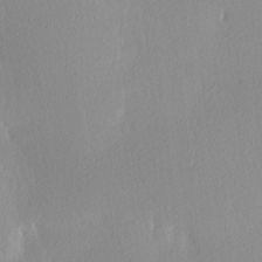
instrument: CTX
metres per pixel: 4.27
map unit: Ave
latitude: 3.6316
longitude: -113.1592
